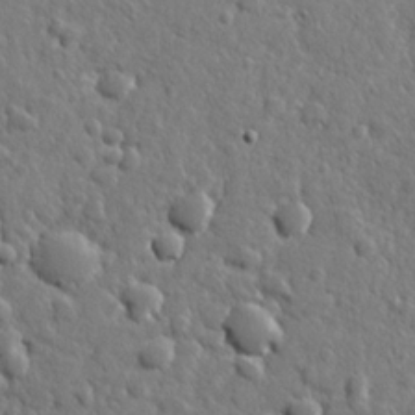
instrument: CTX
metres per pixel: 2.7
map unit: lHvf
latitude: 23.5749
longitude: 143.9367
